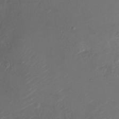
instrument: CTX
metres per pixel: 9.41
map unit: Nhu
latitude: -27.5588
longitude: -72.7813
